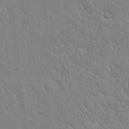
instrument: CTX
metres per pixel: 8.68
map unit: Aa
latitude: 12.2712
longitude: -127.5749
